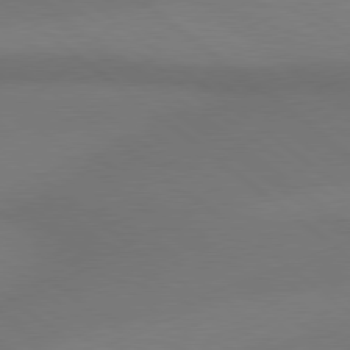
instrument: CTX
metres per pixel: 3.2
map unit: Hpe
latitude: 78.8947
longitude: -150.4790
